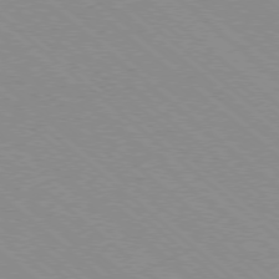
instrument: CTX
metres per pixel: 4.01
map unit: Ap
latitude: -78.5951
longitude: -65.5371
